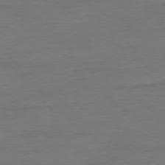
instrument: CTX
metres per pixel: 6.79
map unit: Ap
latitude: -79.1809
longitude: -89.5183
